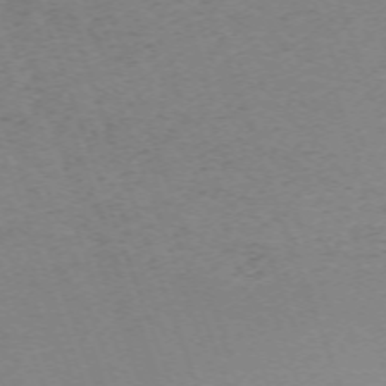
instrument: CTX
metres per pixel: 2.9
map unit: Nhu
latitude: -68.0283
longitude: 37.7288
